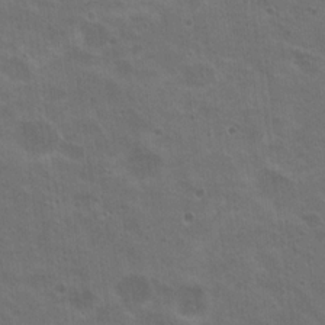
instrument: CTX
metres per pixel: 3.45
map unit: Nhu
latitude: 19.3859
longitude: -30.2712
